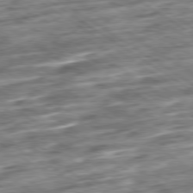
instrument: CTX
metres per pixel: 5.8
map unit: Ap
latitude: -79.7477
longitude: -51.6505
